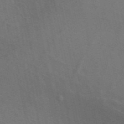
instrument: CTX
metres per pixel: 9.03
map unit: ANa
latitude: 49.6505
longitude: -72.2712
